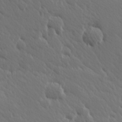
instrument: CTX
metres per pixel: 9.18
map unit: Hve
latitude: 25.9339
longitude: 145.2754
